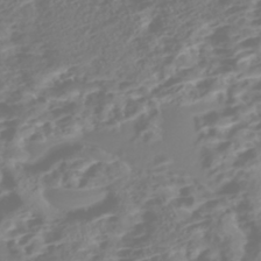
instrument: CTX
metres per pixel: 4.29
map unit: Nhe
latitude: -46.6707
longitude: 151.8800
